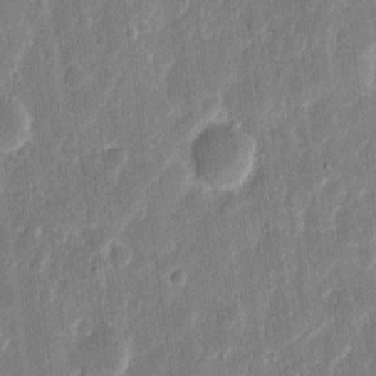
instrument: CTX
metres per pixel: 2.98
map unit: eHh
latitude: 11.1781
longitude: -70.6490
